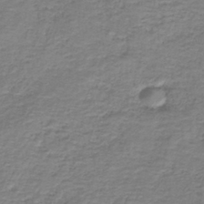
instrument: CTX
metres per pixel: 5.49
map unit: HNb
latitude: -37.2753
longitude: 51.6911
